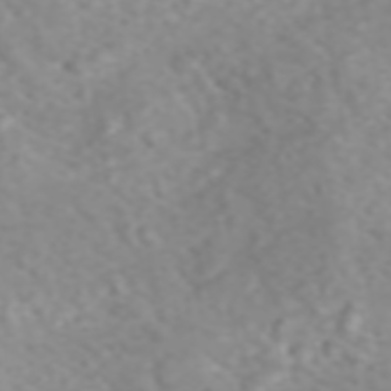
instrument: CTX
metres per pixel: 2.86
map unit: ANa
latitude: 44.7246
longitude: 22.3306
